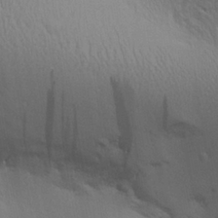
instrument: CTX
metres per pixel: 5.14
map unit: Aa
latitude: 26.4034
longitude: -136.5168
